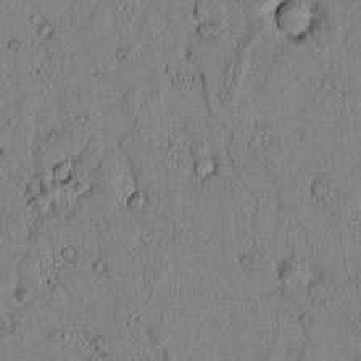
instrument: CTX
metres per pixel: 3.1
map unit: lAvf
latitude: 6.2145
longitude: 169.0864
